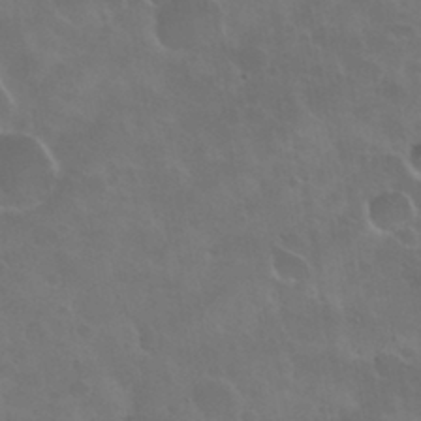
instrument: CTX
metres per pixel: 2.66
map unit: Nhu
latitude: 30.7058
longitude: -54.8758
